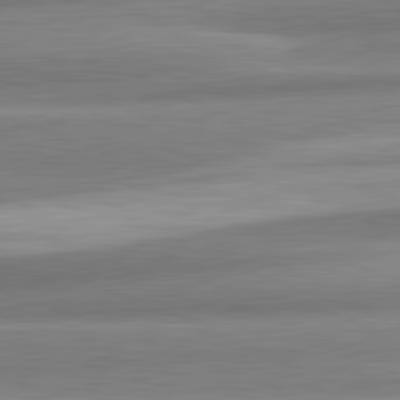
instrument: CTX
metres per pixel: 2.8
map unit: lApd
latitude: 82.1011
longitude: 179.6533
